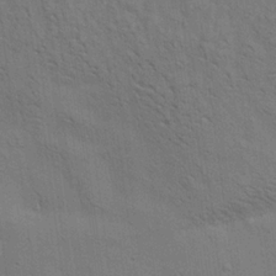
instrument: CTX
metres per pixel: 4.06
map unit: Aa
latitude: 21.9150
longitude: -140.4412
